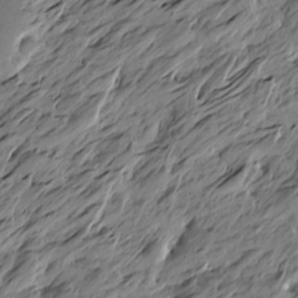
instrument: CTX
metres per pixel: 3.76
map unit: Htu
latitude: -5.6155
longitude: -178.5735
